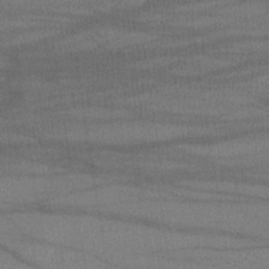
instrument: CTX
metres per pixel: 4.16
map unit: lHb
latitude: -34.5385
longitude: 65.8423
